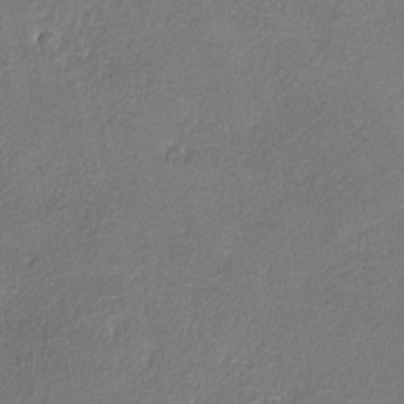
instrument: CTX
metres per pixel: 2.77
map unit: lHvf
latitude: -12.1417
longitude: -103.0458
